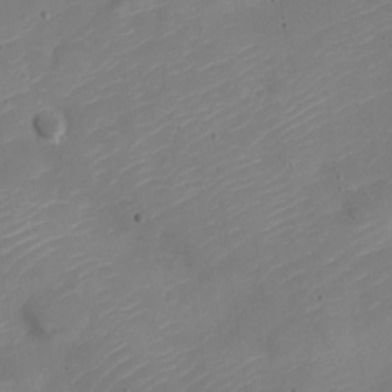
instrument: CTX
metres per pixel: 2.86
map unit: Nve
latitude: -21.3887
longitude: 106.3496
